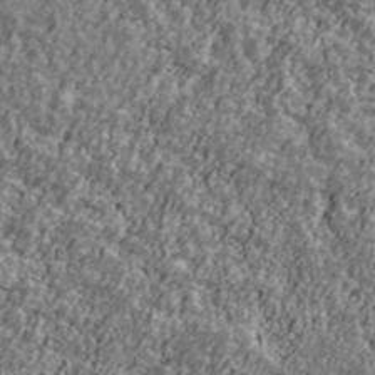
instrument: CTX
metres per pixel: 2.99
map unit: Ave
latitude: 41.6882
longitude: -111.5749
